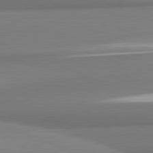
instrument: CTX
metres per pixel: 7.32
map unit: lApd
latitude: 81.8583
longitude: 164.7463
